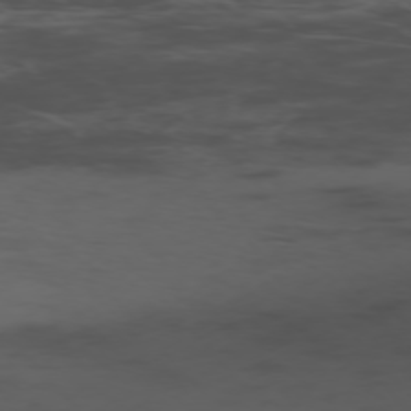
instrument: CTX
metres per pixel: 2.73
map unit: Ap
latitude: -76.3306
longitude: -66.1577
